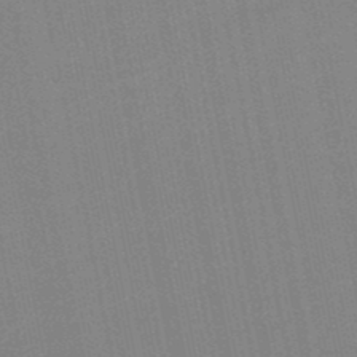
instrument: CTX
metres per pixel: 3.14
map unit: lHb
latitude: -48.9920
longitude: 80.3118
